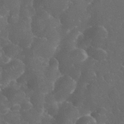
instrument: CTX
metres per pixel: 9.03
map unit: eHh
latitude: 34.8002
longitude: -64.2334
